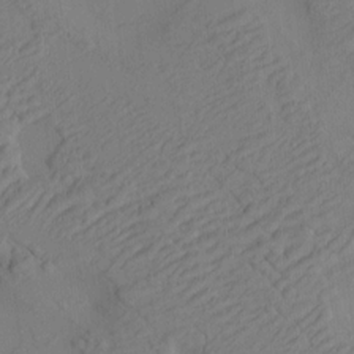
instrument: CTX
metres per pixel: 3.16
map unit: HNhu
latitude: 9.9528
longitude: 15.4455
